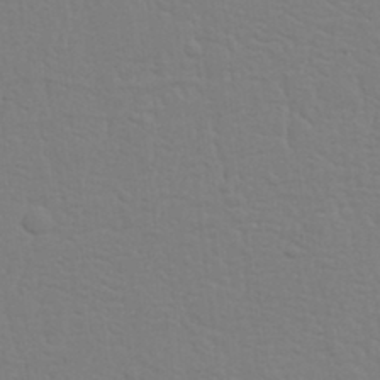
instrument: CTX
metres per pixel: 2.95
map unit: Nhu
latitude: 20.6302
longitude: -73.1593
